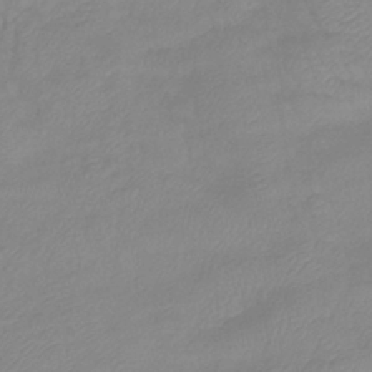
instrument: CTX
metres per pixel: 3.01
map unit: eHb
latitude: -40.7274
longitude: 81.2187
